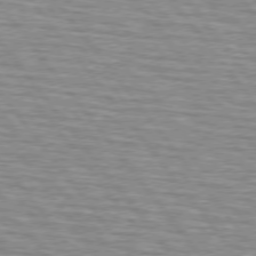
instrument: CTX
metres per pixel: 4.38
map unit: lApd
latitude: 75.3482
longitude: -75.8017
